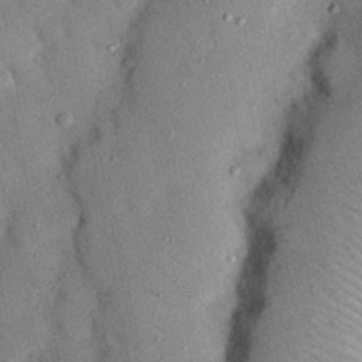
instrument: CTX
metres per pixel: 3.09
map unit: Nhu
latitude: 24.6301
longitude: -73.2348
